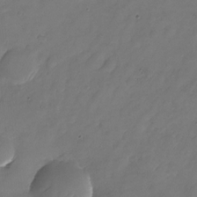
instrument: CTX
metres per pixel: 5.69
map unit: Nhu
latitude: -23.8989
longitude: -69.5749
